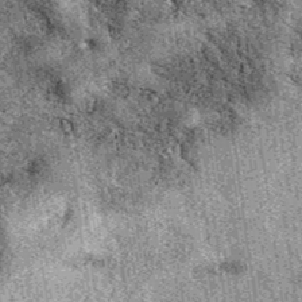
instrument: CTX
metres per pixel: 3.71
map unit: eAb
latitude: 39.9339
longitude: 111.1620
